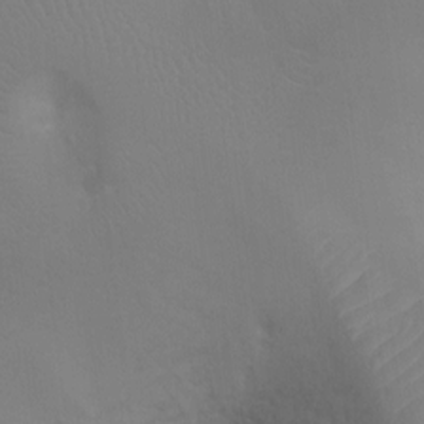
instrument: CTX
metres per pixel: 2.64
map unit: Ht
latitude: -9.5777
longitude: -34.1955
